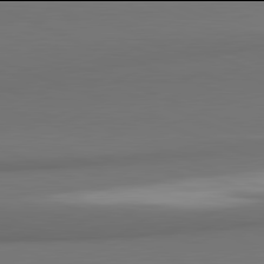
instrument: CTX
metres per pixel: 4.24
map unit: lApd
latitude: 81.9906
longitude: 170.7274
